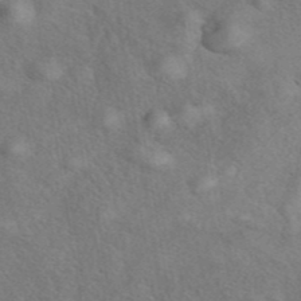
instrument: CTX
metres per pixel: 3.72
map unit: eAb
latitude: 42.4979
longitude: 111.1620
